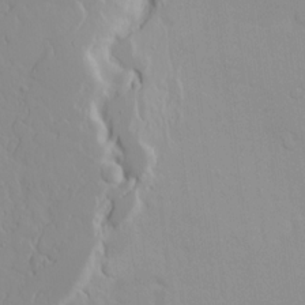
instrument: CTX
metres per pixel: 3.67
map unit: Ave
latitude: 16.5357
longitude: -128.9702
